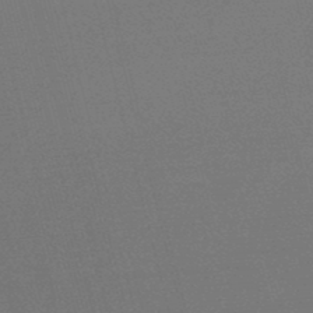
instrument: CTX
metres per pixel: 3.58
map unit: lHb
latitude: -47.3131
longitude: 68.1038
